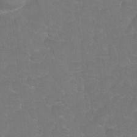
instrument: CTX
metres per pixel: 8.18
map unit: Hto
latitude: 4.1578
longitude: -31.9339
